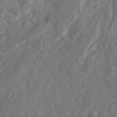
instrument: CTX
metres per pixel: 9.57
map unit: Ave
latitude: 20.1578
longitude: -130.2334
